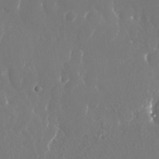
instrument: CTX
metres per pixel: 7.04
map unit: Nhu
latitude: -28.8786
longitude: -70.1767
